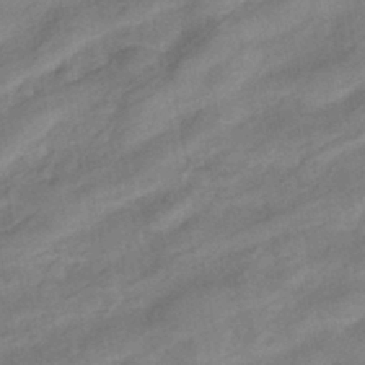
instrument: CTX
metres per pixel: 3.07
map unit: eHb
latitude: -42.3873
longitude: 83.4265
